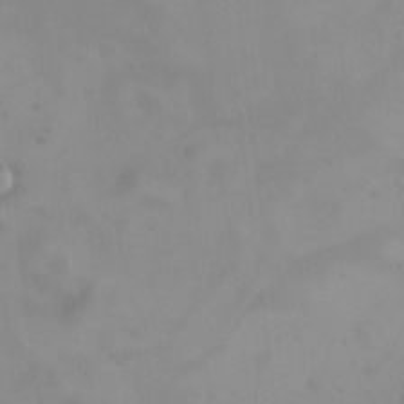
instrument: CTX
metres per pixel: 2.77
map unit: HNhu
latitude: 8.5168
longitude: 10.5574
